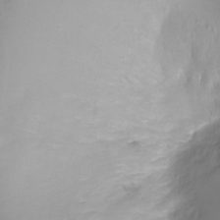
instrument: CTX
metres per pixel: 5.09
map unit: Ht
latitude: -6.0661
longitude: -30.0255
